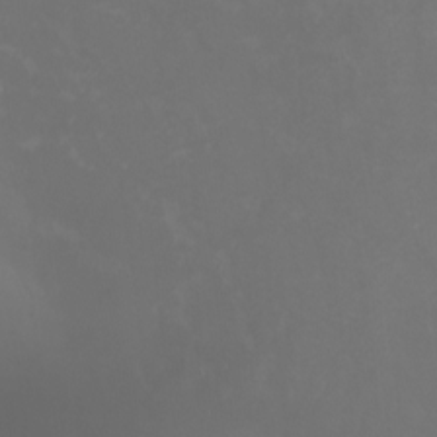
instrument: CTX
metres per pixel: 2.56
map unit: Nhu
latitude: -6.6140
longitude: -91.3860
